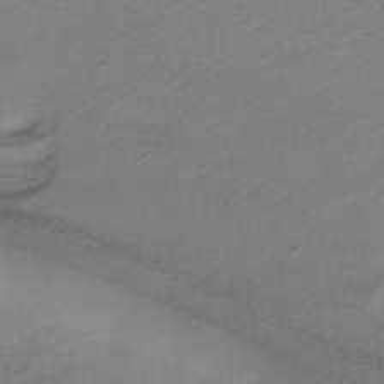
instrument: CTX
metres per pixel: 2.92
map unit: lHb
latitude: -34.8408
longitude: 60.9164
